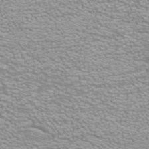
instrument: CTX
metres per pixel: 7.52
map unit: ANa
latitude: 39.9717
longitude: 22.8786
